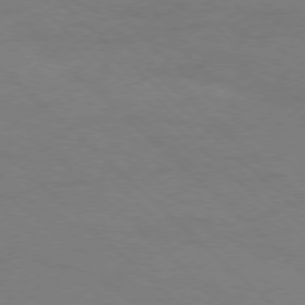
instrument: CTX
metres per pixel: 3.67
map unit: Ap
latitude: -78.0850
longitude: -68.8947
